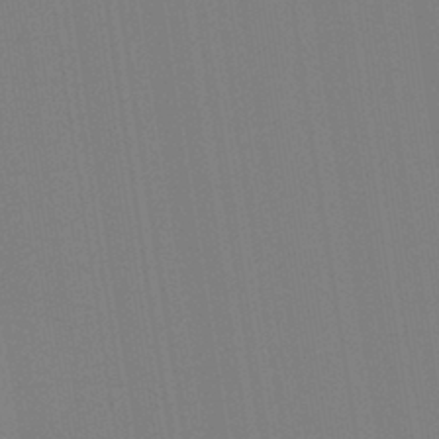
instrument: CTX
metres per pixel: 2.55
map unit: Aa
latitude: 33.4049
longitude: -143.0270
